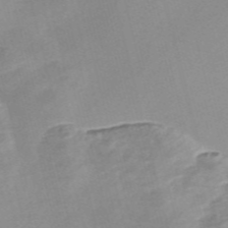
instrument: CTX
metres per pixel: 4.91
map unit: Nve
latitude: -57.2187
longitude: 58.8785
